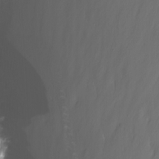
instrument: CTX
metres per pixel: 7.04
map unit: Nhu
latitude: -13.5588
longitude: -63.3482
